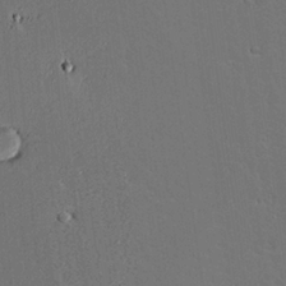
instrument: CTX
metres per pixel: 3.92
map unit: Aa
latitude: 18.6679
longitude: -126.4790
